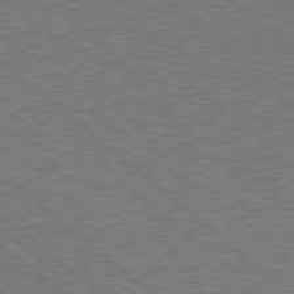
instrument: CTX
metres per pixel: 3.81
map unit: Hpe
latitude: 78.7247
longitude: -169.7828
